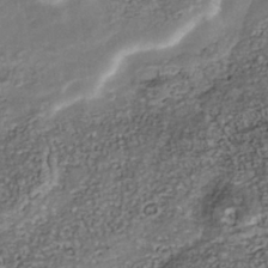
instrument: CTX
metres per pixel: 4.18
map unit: Nhu
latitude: -39.6533
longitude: -81.1025
